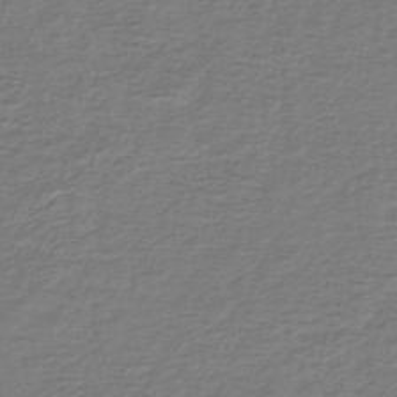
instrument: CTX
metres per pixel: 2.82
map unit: lHb
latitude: -41.5021
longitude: 70.3117
